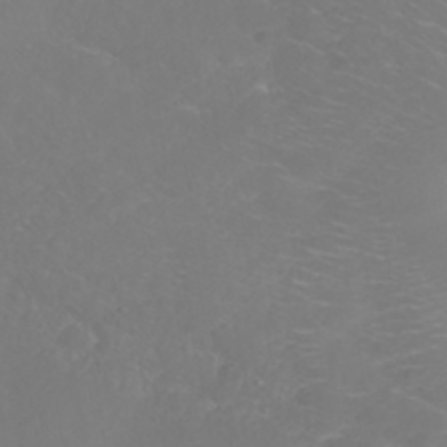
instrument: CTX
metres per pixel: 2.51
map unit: ANa
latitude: 36.6491
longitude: 14.3307
